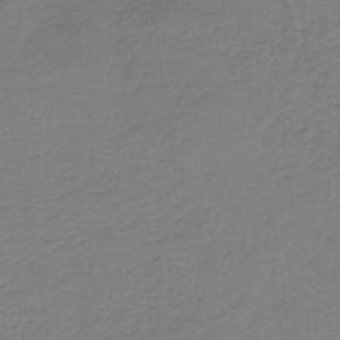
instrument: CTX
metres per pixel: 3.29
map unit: HNb
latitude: -37.8044
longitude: 53.2187
